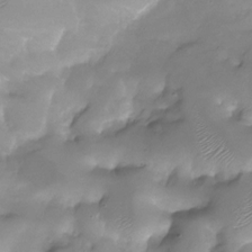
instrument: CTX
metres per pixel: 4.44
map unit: Nhu
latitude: -28.1417
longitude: -59.8394
